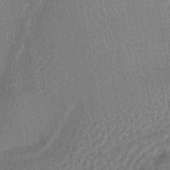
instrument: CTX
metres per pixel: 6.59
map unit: HNhu
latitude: -44.7085
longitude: 91.2376
